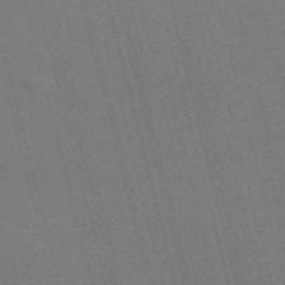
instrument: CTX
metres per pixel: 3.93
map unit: Nve
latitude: -57.9556
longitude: 62.3495
